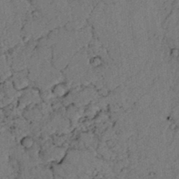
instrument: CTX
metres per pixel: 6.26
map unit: lAvf
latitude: 4.5357
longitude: 158.9163
